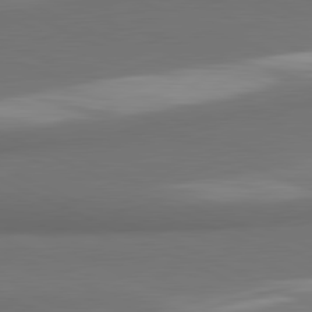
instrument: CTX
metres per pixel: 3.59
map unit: lApd
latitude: 81.6883
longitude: 172.7841
